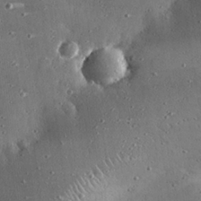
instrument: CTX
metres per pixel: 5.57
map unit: eHh
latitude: 25.5749
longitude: -88.9703
